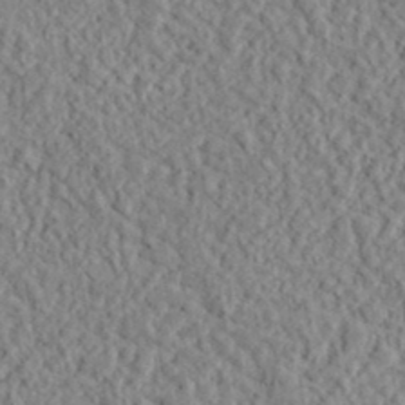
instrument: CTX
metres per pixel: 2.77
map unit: lHvf
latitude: 38.3089
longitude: -90.1011
